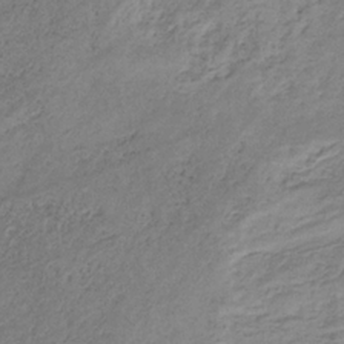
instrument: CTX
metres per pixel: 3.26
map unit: HNb
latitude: -31.6155
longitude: 61.2187
